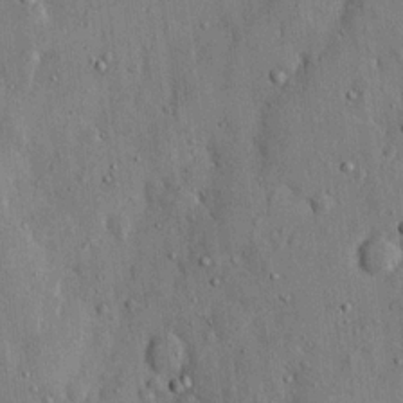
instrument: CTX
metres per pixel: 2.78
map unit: eHh
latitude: 14.8380
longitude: -68.6113
